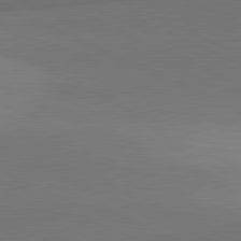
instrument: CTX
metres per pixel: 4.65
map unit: lApd
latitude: 81.9339
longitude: 154.2362
